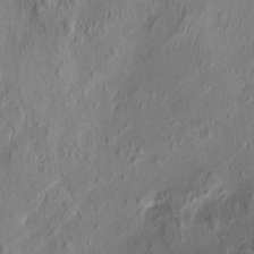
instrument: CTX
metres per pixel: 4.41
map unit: HNhu
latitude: 2.9136
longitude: -6.9892
